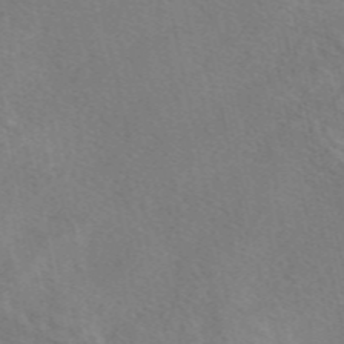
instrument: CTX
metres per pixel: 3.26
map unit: eAb
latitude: 49.4615
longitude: 118.1606
